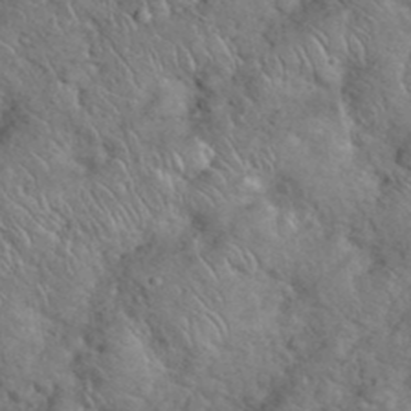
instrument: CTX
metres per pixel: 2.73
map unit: eHh
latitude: 37.5938
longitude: -64.2900
